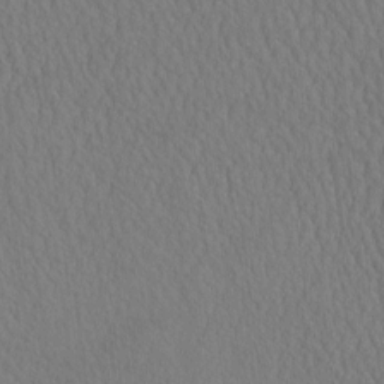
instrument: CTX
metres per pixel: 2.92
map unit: eHh
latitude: -3.1809
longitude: 15.6155
